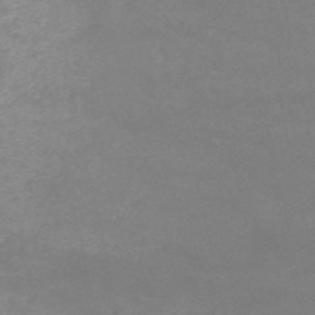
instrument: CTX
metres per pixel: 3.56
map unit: HNb
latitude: -51.7666
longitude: -41.5560
